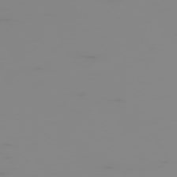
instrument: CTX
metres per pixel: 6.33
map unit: Hpe
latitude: -74.5385
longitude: 6.0661
